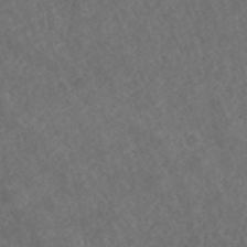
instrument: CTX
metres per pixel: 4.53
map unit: ANa
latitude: 43.1592
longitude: 27.7666
